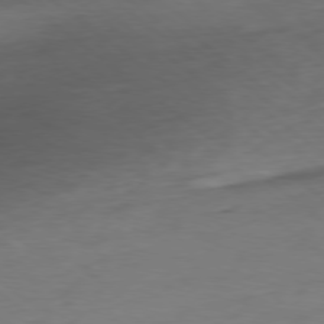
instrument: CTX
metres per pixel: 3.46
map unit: Ap
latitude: -78.9541
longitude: -78.1767
